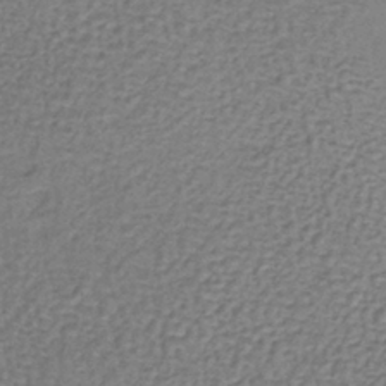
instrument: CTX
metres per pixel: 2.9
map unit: lHb
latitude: -37.6721
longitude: 61.1998
